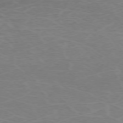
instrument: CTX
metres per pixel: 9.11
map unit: Hpe
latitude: -72.8597
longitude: 8.8597
